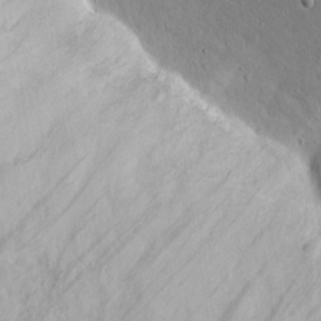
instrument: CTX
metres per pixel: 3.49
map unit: eHh
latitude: 19.8583
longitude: -72.3279
